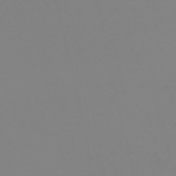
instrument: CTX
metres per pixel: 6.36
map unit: HNb
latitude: -53.9178
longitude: -50.5545
